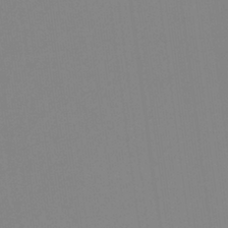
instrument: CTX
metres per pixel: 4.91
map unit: eHb
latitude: -37.0864
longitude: 75.0865
